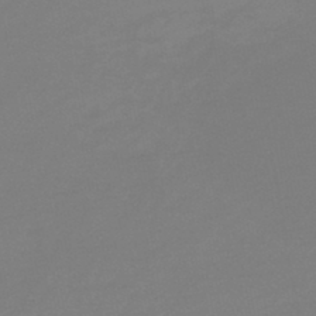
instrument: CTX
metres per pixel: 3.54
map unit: lHb
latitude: -44.8597
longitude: 64.2173
